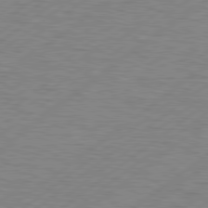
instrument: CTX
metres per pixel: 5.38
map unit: Hpe
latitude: 79.2159
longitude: -120.7436
